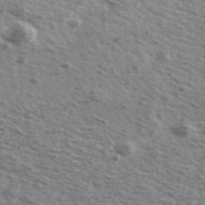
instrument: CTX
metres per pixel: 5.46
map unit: Ave
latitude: 39.2159
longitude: -109.6693
